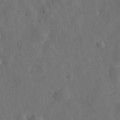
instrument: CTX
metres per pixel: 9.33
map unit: eHh
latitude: 31.4427
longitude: -78.3279
